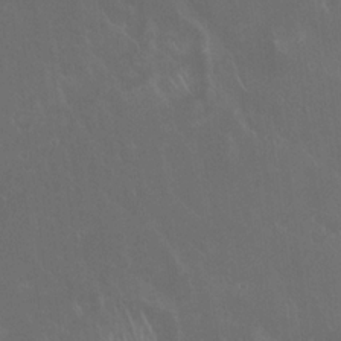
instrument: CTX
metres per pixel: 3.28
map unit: Hto
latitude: 19.6694
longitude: -58.0633
